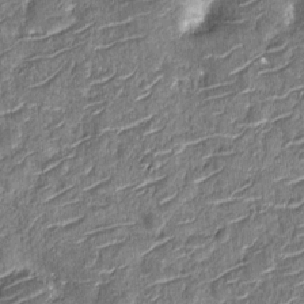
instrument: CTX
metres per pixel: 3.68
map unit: Nhu
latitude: -12.3495
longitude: -21.9339
